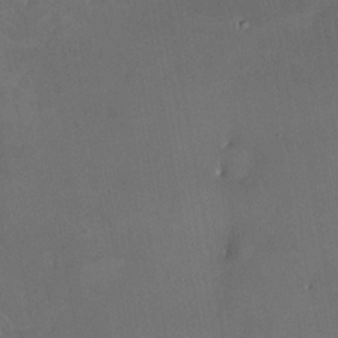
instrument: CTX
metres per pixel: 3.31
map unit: HNhu
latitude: 4.9136
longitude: 14.4251
